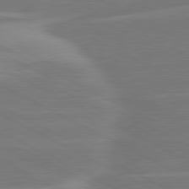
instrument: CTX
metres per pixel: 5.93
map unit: lApd
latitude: 81.1970
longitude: -129.0080
